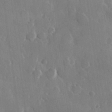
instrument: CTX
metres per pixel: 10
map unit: Hve
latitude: 23.2348
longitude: 147.4265
